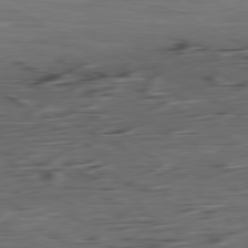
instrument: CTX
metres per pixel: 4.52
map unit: Ap
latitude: -80.8219
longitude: -95.8773
